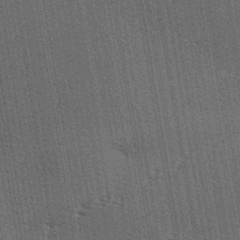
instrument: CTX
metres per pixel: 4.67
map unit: lAa
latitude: -7.5777
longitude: -124.5546
